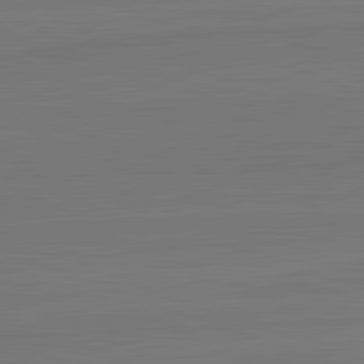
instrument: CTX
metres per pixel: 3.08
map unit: lApd
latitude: 82.4223
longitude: 164.7275
